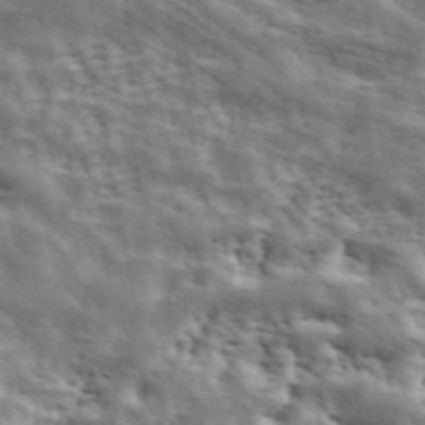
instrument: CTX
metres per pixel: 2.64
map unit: ANa
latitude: 42.6113
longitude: 47.1431
